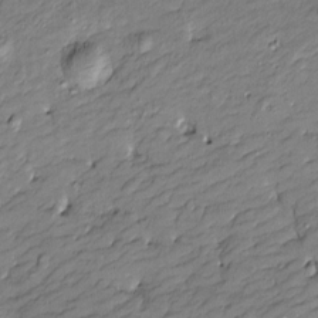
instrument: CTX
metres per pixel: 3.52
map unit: Htu
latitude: -8.6329
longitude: 177.4265
